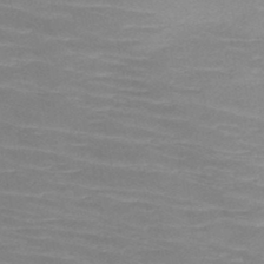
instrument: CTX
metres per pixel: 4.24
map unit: HNb
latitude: -46.7841
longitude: -46.3845
